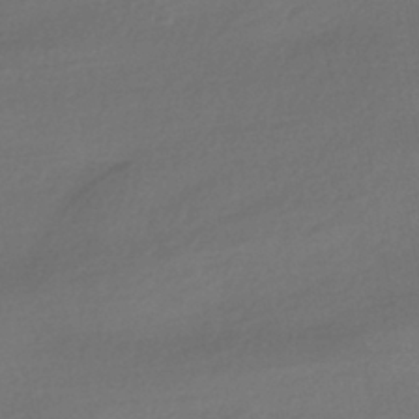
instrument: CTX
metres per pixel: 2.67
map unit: HNhu
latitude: -42.3495
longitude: 95.1242
